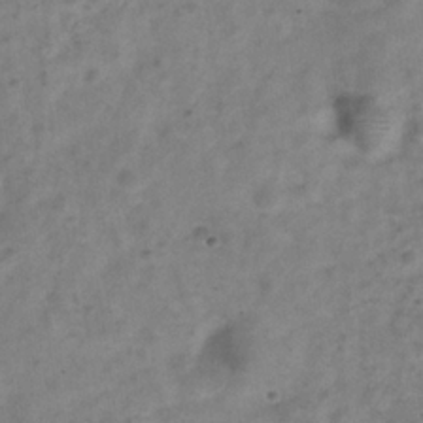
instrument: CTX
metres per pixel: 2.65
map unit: Hve
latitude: -33.1243
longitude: 89.7666
